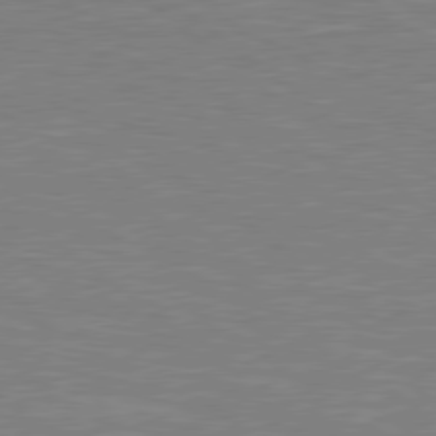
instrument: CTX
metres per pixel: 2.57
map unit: Hpe
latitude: 79.1403
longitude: -125.6693
